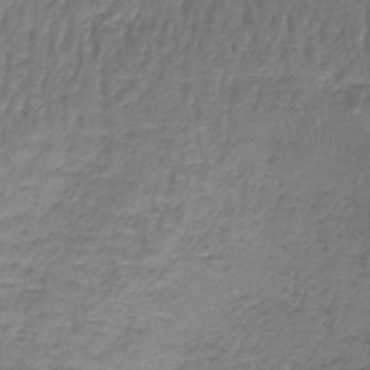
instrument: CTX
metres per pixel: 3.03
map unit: lHb
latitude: -42.3873
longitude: 59.1620
